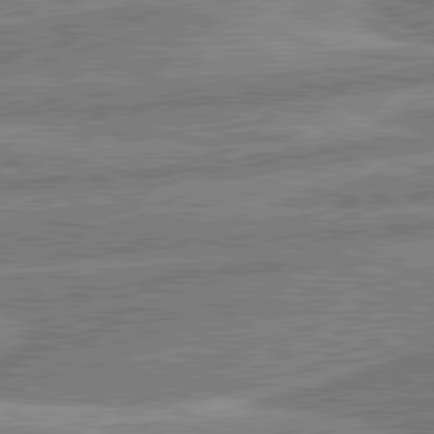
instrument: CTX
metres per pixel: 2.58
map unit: lApd
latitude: 80.5924
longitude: -170.2144
